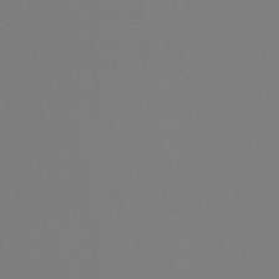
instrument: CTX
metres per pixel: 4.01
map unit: Htu
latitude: -12.6519
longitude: -70.3467
